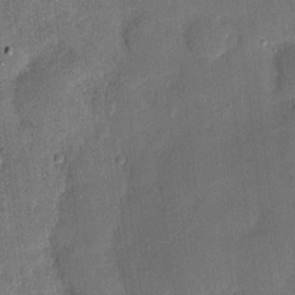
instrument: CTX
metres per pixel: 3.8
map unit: eHh
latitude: 3.9717
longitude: -71.1214
